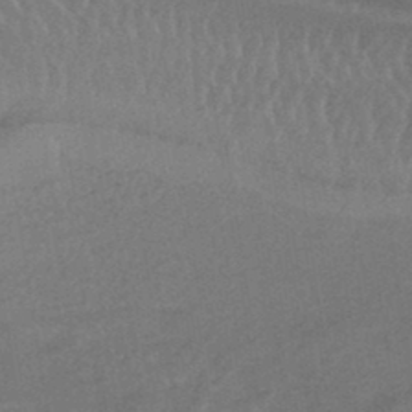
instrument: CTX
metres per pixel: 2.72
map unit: HNhu
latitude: -44.7274
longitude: 90.9164
